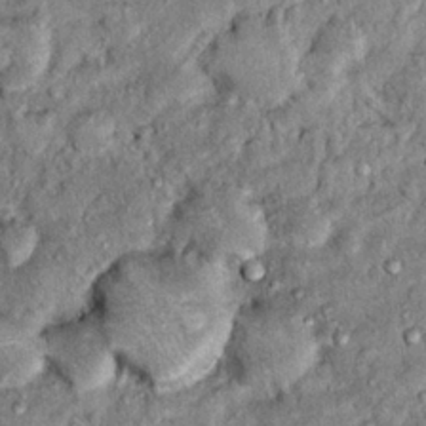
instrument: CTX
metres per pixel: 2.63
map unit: Hto
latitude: 14.8947
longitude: -35.4993
